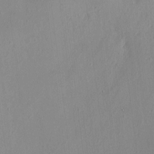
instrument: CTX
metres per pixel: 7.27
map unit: HNhu
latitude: 7.1403
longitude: 1.2943
